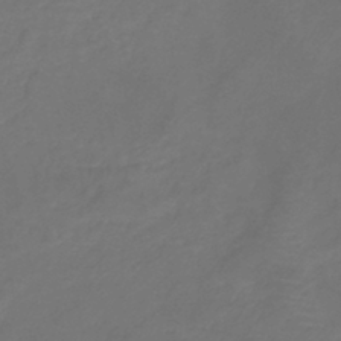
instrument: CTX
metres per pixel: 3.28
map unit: eHb
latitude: -39.6533
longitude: 76.8408
